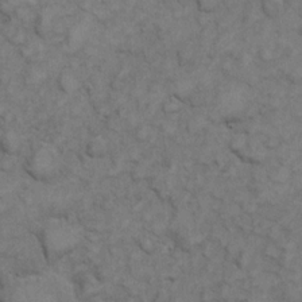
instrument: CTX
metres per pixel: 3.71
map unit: eHh
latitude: 6.3278
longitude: -64.8758
